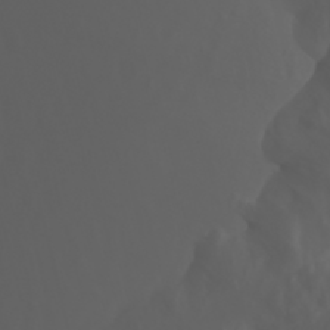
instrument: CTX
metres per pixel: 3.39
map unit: Nhu
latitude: -7.4832
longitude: -84.7246
